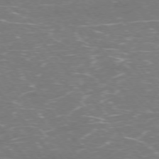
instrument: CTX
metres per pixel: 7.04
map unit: Ap
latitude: -75.8990
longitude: -69.6694
